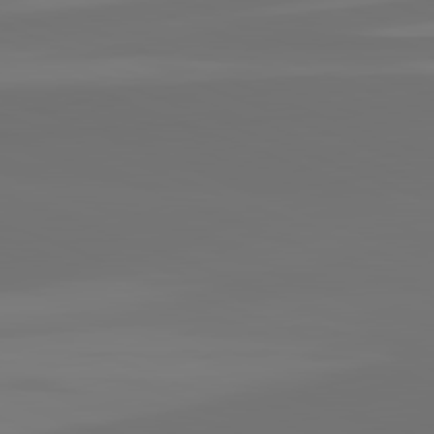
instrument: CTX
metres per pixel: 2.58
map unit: lApd
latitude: 82.1955
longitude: 154.8408
